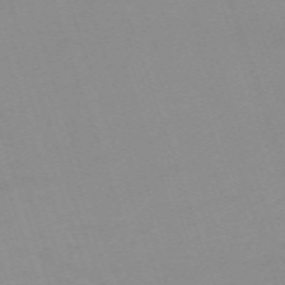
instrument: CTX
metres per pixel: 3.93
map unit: eHh
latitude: -64.7463
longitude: 52.7652
